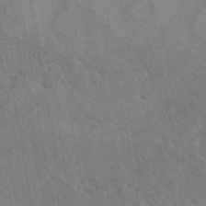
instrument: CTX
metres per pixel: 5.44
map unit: eAb
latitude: 42.4790
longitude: 109.3510
